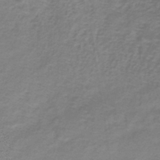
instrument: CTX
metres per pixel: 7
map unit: lHb
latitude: -40.2550
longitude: 58.8219
